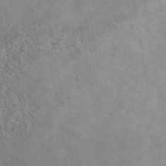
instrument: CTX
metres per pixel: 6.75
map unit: ANa
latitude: 42.1200
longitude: 16.4062
